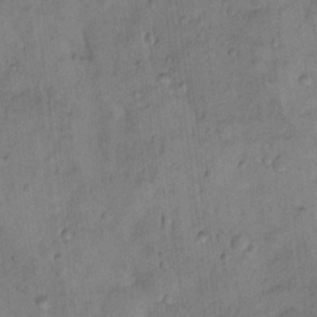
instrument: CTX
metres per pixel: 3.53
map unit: Nhu
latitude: 14.7625
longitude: -31.0459
